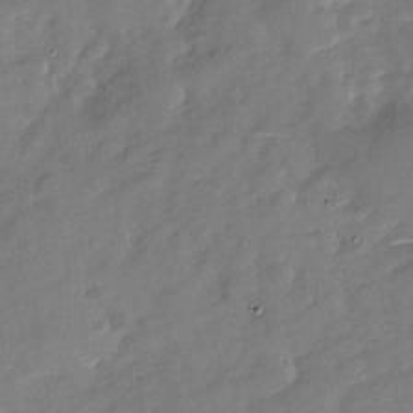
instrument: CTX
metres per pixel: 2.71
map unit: Nhu
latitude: -27.9367
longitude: -78.0255
